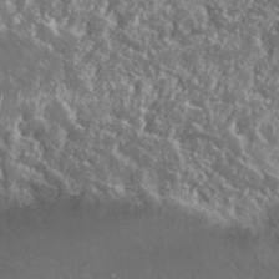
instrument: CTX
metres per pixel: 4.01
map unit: Nhu
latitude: 25.5938
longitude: -59.1592
